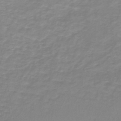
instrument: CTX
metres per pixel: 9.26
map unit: lHb
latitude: -41.8044
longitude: 63.4454
